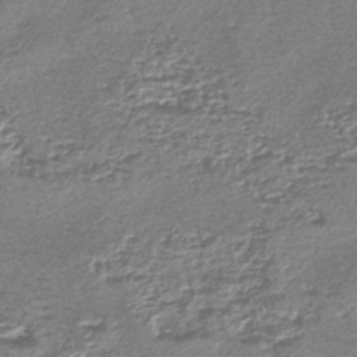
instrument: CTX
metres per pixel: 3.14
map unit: lHb
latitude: -43.5588
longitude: 78.7274
